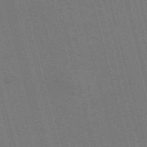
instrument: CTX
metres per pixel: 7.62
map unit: Nve
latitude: -59.1053
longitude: 62.4629
